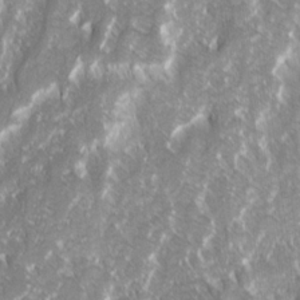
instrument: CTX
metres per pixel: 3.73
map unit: Ave
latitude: 14.8002
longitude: -134.1766
